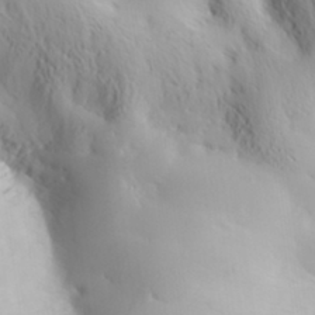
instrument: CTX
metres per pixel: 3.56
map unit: Hve
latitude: 32.3845
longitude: 148.8975
